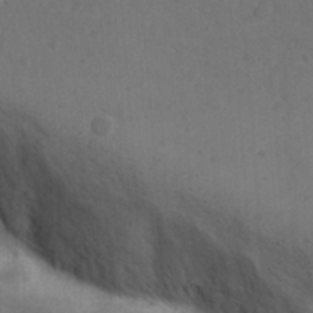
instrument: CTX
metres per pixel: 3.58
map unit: Ave
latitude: -10.1228
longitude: -120.7247
